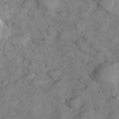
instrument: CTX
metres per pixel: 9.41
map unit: eHh
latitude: 37.8772
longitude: -67.1592
